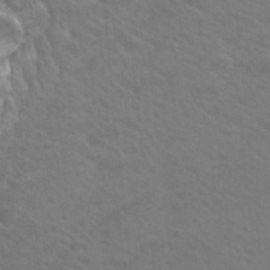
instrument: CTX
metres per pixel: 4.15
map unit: Hto
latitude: 23.6127
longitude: -36.9703
